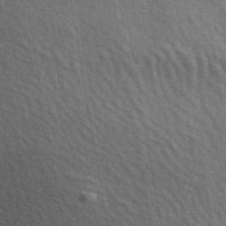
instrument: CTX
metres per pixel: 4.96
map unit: ANa
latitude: 42.7057
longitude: 46.8219
